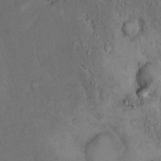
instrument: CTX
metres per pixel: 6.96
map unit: Hto
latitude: 12.4034
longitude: -60.3845
